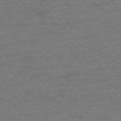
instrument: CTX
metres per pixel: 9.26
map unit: Ap
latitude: -74.8408
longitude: -72.8758
